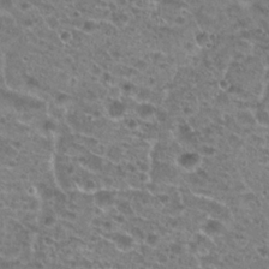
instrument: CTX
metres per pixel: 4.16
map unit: Hto
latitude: 21.0081
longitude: -41.4426
